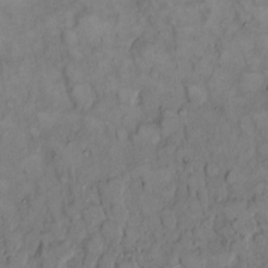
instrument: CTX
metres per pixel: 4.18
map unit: eHh
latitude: 9.6505
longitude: -61.8772
